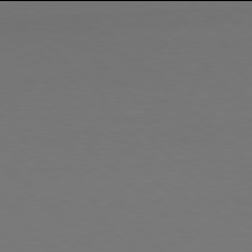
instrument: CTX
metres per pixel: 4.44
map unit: Hpe
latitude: 77.9906
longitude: -164.4412
